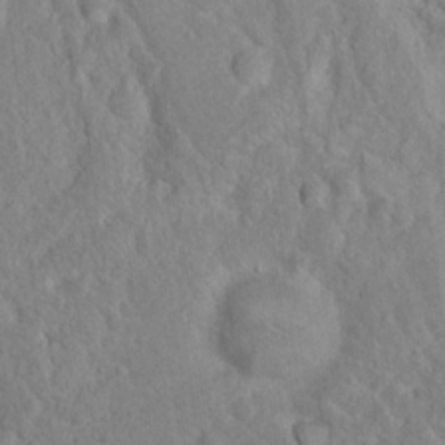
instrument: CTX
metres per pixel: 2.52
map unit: Nhu
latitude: 16.4790
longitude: -31.2159
